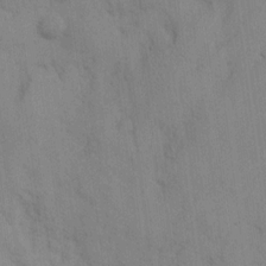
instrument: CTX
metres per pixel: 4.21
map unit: eHh
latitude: 12.5357
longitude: -62.4601
